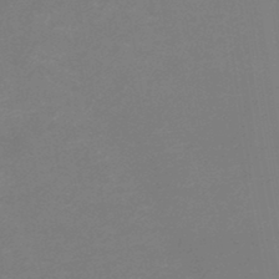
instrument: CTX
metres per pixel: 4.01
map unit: lHb
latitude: -37.8611
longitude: 73.2943
